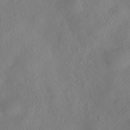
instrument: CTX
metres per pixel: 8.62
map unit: HNhu
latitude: -41.0297
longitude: 102.4818
